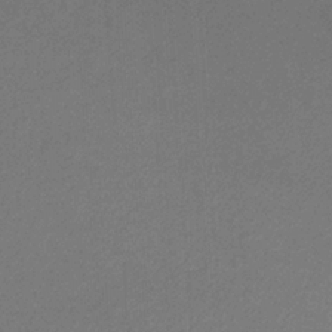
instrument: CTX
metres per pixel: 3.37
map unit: eHb
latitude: -32.1228
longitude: 69.4265
